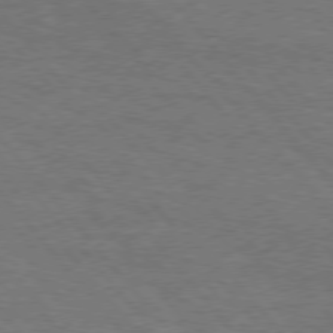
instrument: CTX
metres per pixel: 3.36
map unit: Hpe
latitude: 75.8017
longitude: -151.8394
